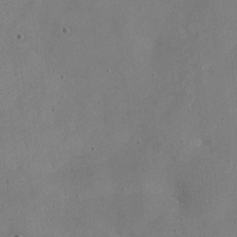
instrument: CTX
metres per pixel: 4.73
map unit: Nve
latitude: -24.8975
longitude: 107.4833
